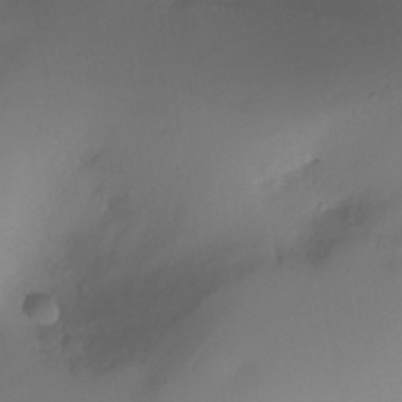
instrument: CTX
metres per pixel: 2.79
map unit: Nhu
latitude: -16.4062
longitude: -50.7057
